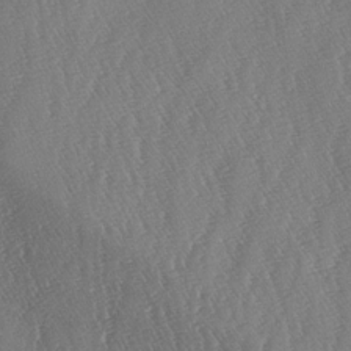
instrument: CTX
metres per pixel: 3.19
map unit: lAa
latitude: -7.4076
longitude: -129.3482
